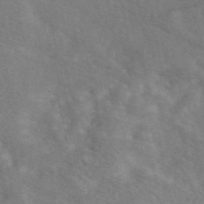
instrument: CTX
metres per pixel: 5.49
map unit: eAb
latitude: 49.4237
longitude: 118.1795
